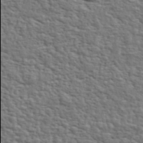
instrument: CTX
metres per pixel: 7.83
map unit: eHh
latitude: 36.9892
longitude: -81.9906
